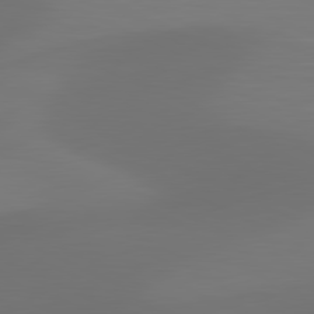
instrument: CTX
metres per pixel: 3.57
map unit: lApd
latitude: 81.2915
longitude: 128.8030
